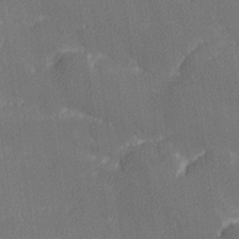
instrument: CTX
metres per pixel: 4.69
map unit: lHvf
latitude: 26.4034
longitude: 141.6722
